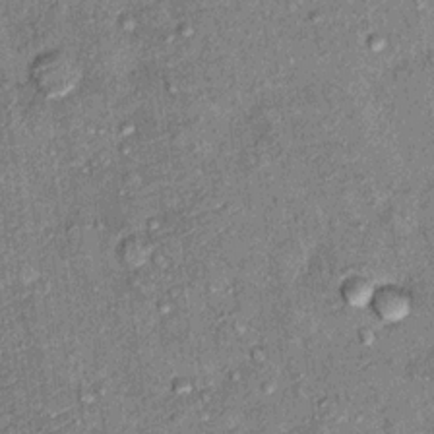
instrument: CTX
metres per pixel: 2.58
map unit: Ht
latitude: 11.1025
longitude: -37.6505
